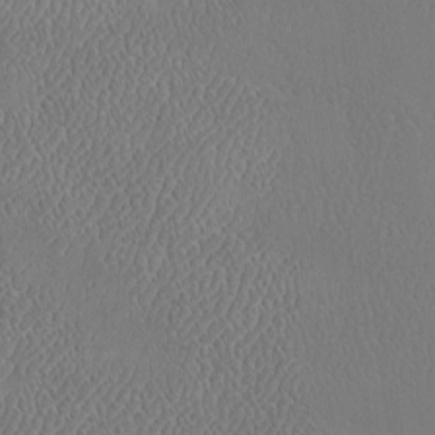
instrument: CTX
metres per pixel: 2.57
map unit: eHh
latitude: -3.6154
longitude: 19.4454
